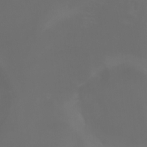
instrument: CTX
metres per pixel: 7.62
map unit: Aa
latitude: -7.0675
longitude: -72.8758
